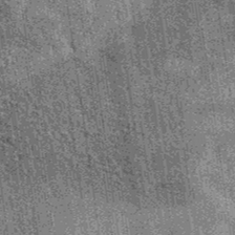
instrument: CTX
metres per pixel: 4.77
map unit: eAb
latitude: 37.2915
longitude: 107.5021
